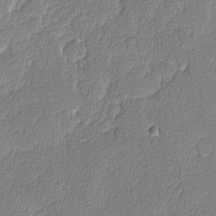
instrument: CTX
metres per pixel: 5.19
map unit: lAvf
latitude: -8.1606
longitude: -112.4979
